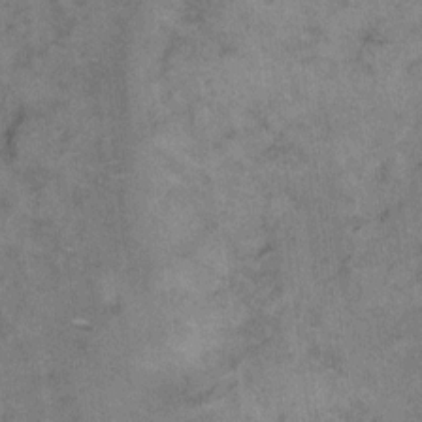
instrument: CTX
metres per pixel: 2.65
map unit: eHh
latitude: 9.5560
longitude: -63.5182
